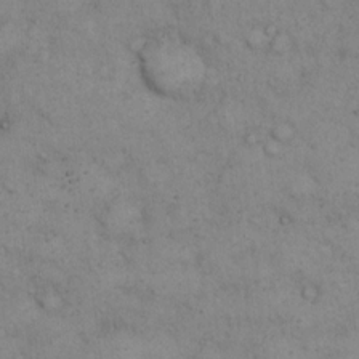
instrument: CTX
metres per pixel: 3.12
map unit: eHh
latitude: 14.8758
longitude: -63.7450
